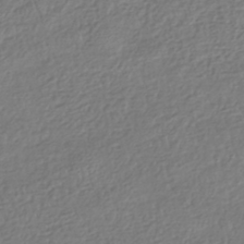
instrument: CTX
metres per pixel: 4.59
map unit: HNhu
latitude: -42.2172
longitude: 98.0850
